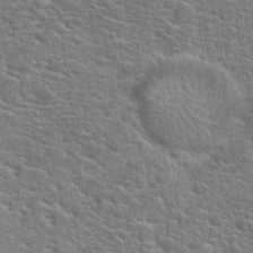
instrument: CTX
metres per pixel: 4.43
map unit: Hto
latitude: 20.3279
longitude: -44.1389
